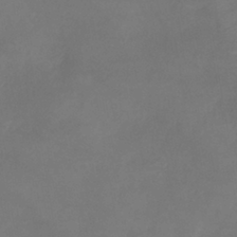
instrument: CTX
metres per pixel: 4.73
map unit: eHb
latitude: -39.0109
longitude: 75.9178
